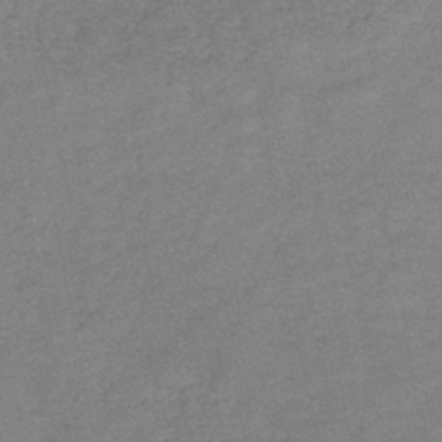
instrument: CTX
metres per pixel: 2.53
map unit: HNb
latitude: -46.1794
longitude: -36.3467
